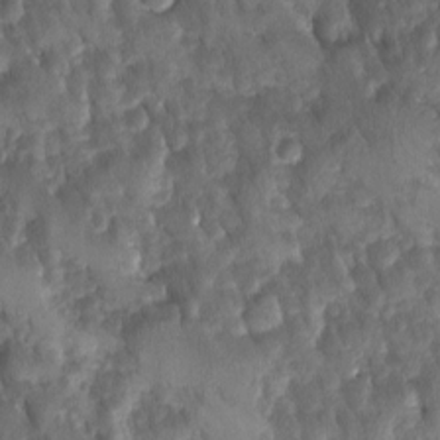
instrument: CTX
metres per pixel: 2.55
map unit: Ave
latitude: -11.4832
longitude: -119.1970
